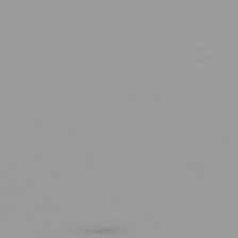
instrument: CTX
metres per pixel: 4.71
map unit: Ap
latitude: -79.5021
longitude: -69.6316
